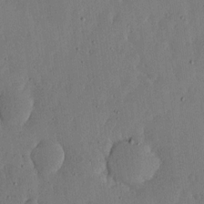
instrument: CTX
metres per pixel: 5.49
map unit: lHvf
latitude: 17.1403
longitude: -115.4426
